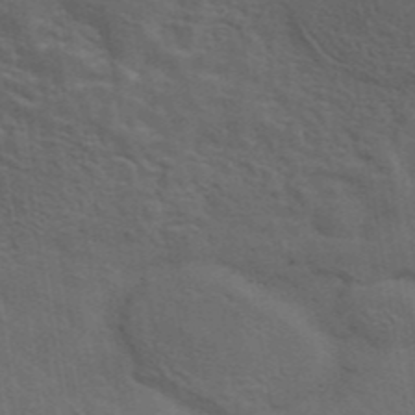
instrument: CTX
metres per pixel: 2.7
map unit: eAb
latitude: 43.2726
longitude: 112.2173
